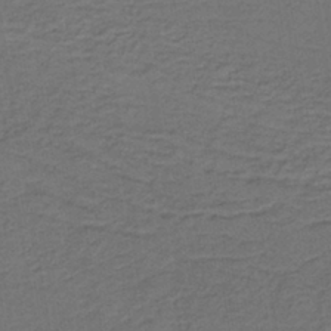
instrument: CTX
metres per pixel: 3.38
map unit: lHb
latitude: -39.2943
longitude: 59.2564
